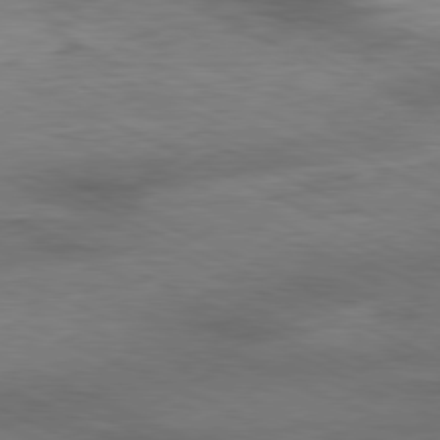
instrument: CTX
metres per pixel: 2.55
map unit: Ap
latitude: -81.1809
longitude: -91.3671
